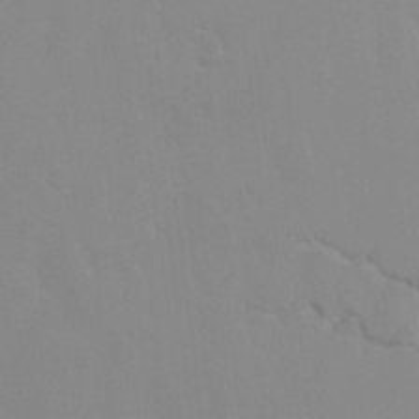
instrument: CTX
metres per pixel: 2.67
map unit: Hto
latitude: 7.6505
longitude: -34.8569
